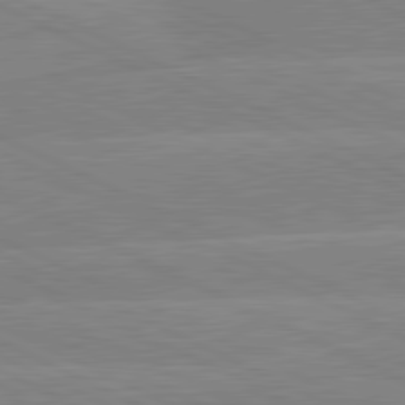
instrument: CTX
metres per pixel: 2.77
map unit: lApd
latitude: 81.1781
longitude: -128.2900
